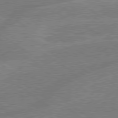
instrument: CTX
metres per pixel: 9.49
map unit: lApd
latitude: 79.3104
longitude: -145.4993
